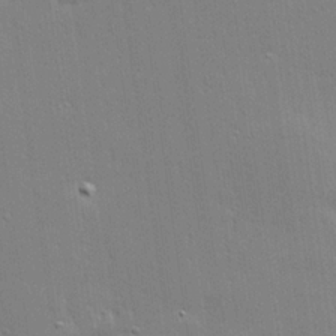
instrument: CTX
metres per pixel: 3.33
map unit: Hve
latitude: 25.0080
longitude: -93.7071
